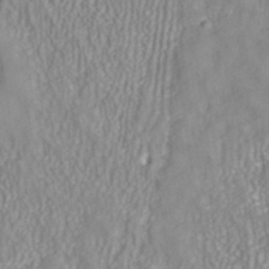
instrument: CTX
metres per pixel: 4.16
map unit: ANa
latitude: 41.1025
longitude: 27.5210
